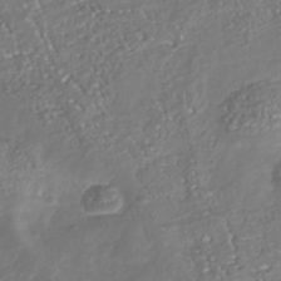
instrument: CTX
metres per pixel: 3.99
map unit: Nhu
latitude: -38.9542
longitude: -80.6301
